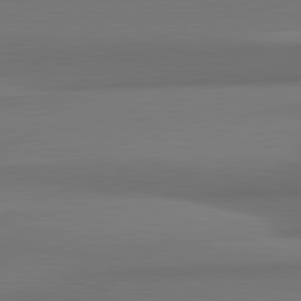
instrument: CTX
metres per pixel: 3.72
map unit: lApd
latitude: 82.0633
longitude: 169.8989
